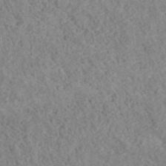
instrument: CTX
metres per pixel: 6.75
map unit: ANa
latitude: 40.7435
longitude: 17.8801
